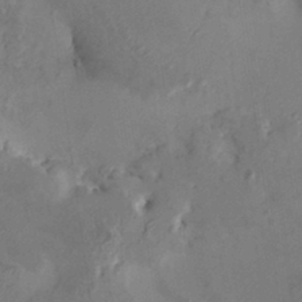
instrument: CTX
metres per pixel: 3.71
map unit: HNhu
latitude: 8.4034
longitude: -0.9702
